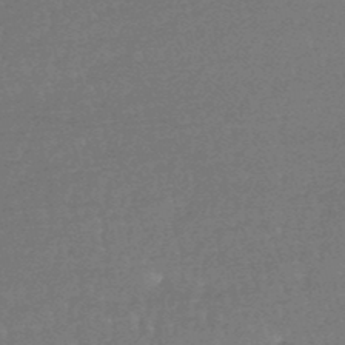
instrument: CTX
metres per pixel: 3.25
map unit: lHb
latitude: -48.2551
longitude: 62.8786
